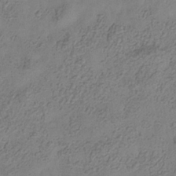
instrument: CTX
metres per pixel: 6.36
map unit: Hve
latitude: -34.4251
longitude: 89.8422
